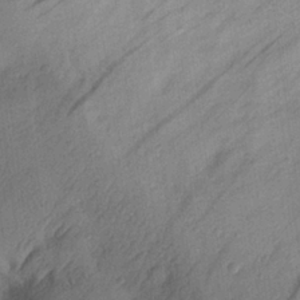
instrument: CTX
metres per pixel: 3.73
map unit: eHh
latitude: 26.0633
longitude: -75.9150
